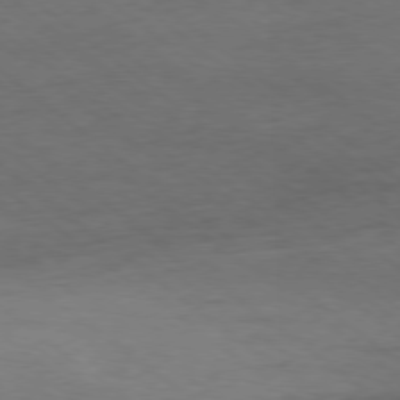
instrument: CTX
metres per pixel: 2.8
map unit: Ap
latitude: -78.6140
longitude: -92.6112
